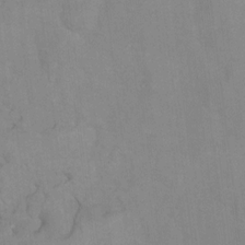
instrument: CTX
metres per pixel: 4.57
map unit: Hto
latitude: 6.6113
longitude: -37.4049
